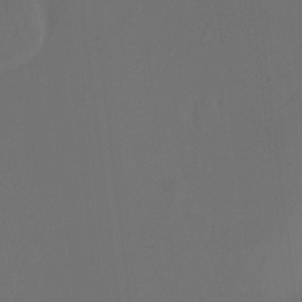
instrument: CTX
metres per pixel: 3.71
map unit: Hto
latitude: -12.9353
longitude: -41.1214
